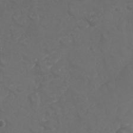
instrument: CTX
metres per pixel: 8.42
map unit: Nhu
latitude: 28.7813
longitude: -56.8380
